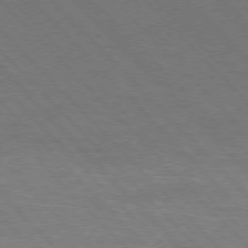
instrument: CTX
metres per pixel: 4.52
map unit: Hpe
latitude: -77.1431
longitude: -12.4601
